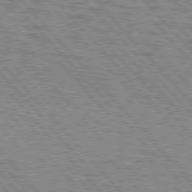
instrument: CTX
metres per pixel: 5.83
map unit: lApd
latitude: 77.0269
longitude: -71.4048
